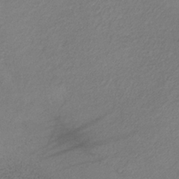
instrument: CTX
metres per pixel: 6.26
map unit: lHb
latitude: -35.1431
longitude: 61.5588
